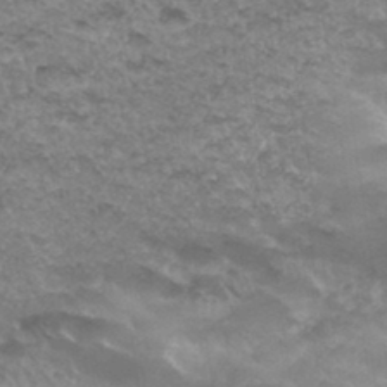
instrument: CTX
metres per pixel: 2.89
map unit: Hto
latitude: 33.8961
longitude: -47.6505
